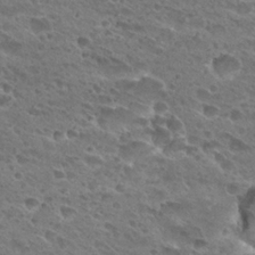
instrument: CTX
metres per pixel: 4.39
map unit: Hto
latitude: 28.3467
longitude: -39.5371
